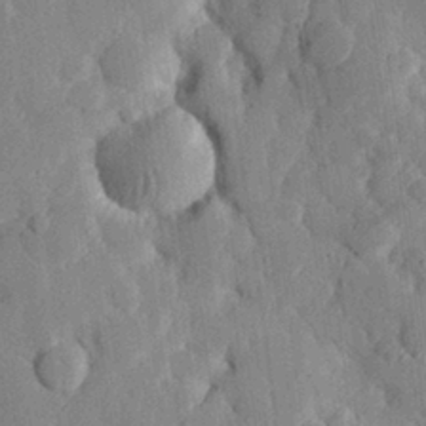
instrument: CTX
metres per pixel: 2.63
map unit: eHh
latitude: 27.9339
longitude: -79.2537
